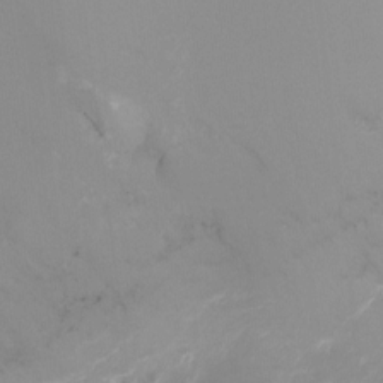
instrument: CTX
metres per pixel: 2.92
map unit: Nhu
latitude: -17.7289
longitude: -47.0270
